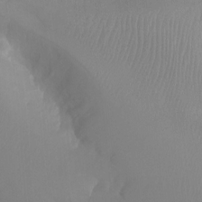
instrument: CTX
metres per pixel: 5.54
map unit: Aa
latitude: -13.4643
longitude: -59.5182
